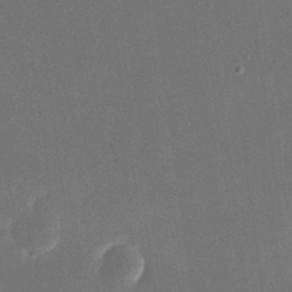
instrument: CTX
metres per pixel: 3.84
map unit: eHh
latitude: 19.2915
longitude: -69.1403
